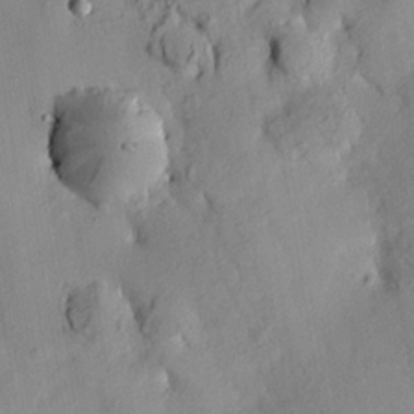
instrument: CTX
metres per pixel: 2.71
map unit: HNhu
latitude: 14.3657
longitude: 12.3306
